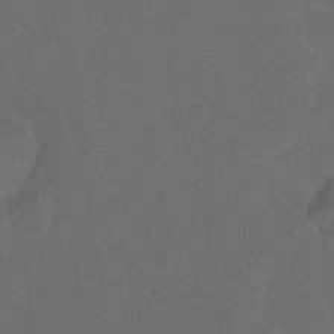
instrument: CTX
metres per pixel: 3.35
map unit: Hto
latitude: -10.0850
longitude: -37.0081
